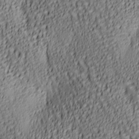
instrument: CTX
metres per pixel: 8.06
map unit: lAa
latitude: 6.1578
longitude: -116.7435
